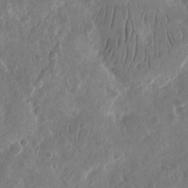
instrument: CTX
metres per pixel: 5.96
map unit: eHh
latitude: 12.6869
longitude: -73.6883
